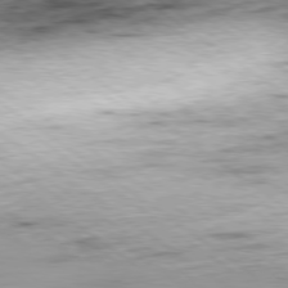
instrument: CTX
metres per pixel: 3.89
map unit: Ap
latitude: -79.8422
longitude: -76.0633
